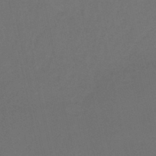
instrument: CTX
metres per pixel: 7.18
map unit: HNb
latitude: -44.1606
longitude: -44.6868
